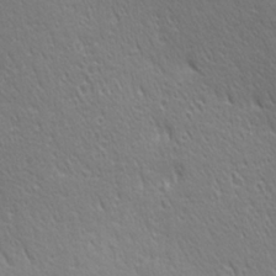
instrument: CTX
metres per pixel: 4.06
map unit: Ave
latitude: 21.0648
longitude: -137.4238
